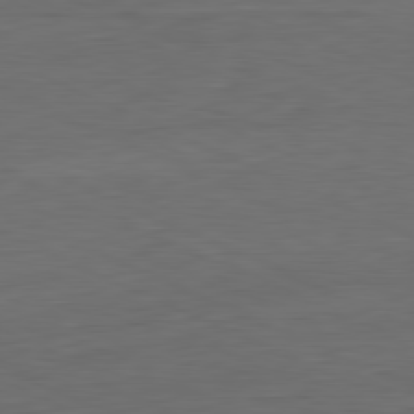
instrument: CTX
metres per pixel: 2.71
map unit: Ap
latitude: -81.4644
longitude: -68.5546
